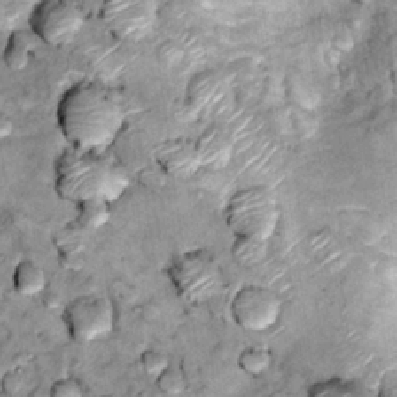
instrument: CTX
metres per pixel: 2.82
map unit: Hto
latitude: 14.2145
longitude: -35.2159
